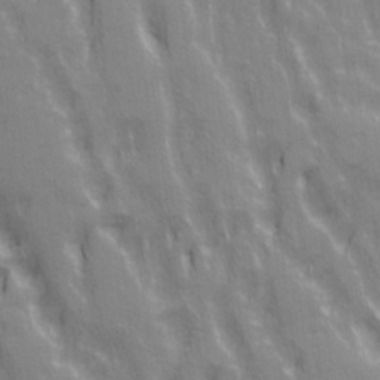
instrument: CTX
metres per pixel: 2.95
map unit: Ave
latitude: 21.2726
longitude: -134.4790
